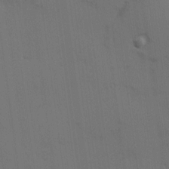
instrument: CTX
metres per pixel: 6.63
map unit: Hve
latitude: 14.3657
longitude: -90.7057
